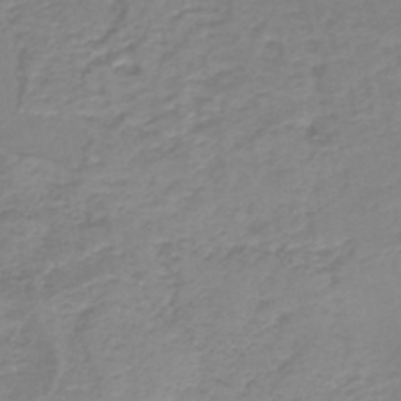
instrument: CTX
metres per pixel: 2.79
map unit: HNb
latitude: -40.6518
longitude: 49.7478
